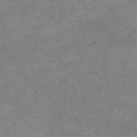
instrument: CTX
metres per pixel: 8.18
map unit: HNb
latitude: -54.2362
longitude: -41.4804
